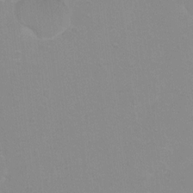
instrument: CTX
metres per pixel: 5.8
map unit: Ht
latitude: 2.6490
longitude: -33.7072
